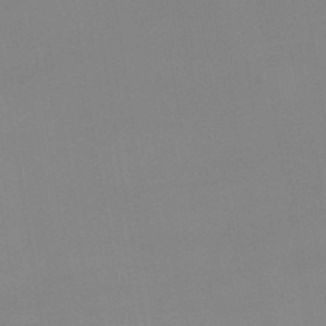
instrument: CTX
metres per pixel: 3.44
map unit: lHb
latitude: -49.0865
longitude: 67.7855
